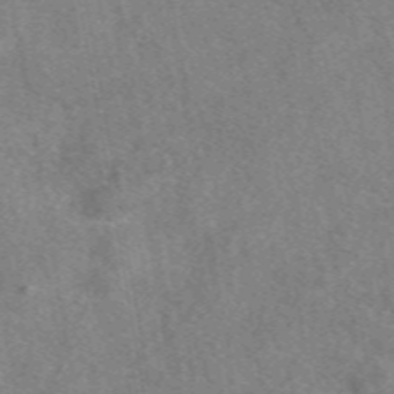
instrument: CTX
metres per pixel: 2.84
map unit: eAb
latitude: 48.6679
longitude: 110.7463
